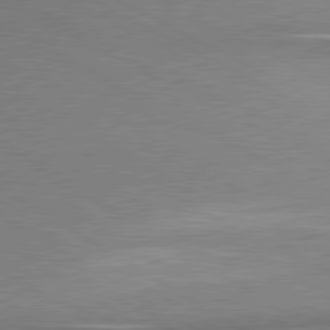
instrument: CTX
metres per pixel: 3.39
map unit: lApd
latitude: 80.3089
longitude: 167.2187
